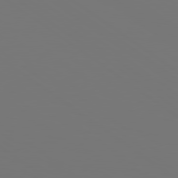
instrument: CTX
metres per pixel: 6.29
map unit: lApd
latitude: 78.9136
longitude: -175.9150
